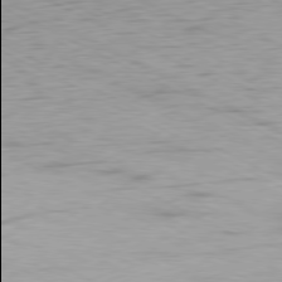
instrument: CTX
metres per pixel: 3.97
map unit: Ap
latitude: -80.2740
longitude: -81.9906
